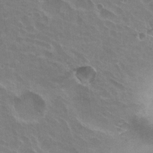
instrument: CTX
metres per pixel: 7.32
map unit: Nhu
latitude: 20.8758
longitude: -30.7813
